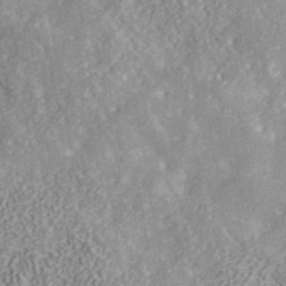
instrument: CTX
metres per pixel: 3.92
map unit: ANa
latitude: 41.6882
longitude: 30.9164
